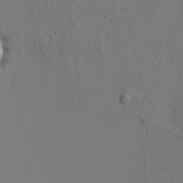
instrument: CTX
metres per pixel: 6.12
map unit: HNhu
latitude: 11.0648
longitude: 22.9164
